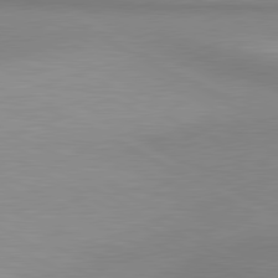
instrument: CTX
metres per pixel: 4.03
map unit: lApd
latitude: 80.8002
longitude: 158.5951
